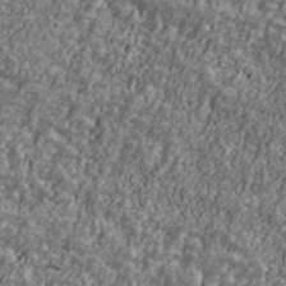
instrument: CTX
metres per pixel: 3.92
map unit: Ave
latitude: 41.7827
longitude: -111.6694
